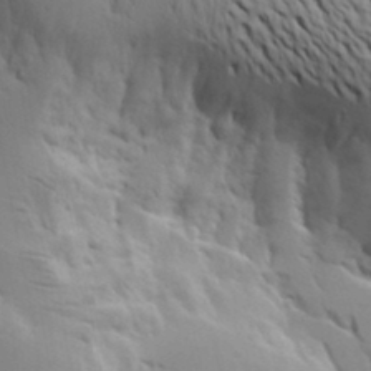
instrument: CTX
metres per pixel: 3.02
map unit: lAvf
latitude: 16.3845
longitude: -125.7071
